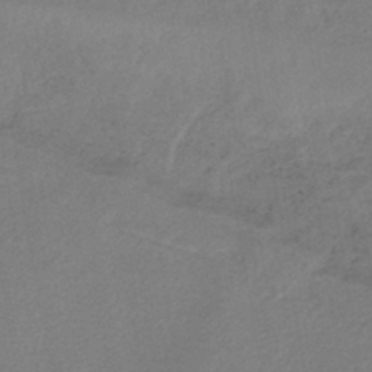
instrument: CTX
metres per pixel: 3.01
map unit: lHb
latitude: -41.1431
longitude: 72.9164
